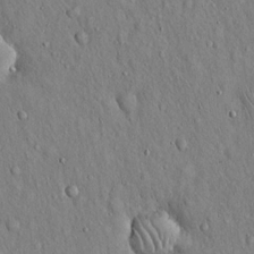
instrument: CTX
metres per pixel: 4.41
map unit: Hto
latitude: 16.0255
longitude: -58.5168
